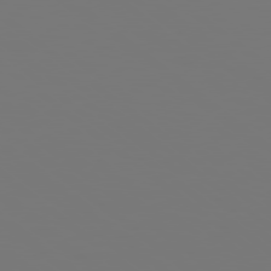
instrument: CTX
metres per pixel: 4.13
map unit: Hpe
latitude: 78.7247
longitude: -174.8569
